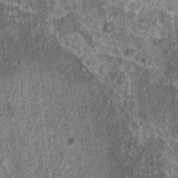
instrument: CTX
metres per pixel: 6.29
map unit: HNhu
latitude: 0.8946
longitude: 4.9919
